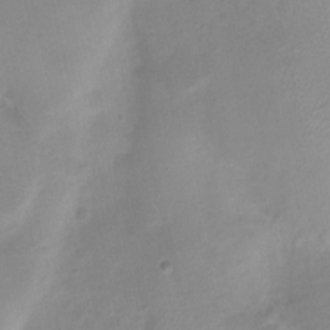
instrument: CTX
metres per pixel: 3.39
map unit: Nhu
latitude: 1.5371
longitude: -15.8773
